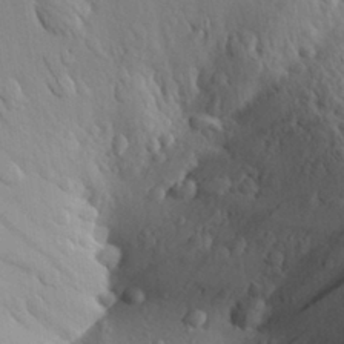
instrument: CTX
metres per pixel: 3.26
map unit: Aa
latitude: 28.6679
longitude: -131.6694
